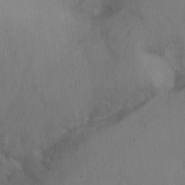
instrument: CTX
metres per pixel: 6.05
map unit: Nhu
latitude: -16.7652
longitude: -49.4048
